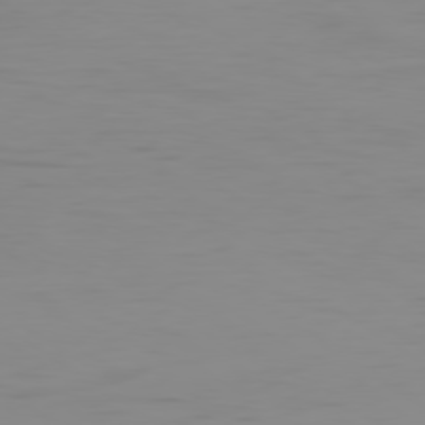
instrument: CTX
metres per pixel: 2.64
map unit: Ap
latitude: -79.5399
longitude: -93.9528
